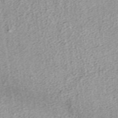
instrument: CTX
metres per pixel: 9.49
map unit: ANa
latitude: 37.1026
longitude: 15.2376
